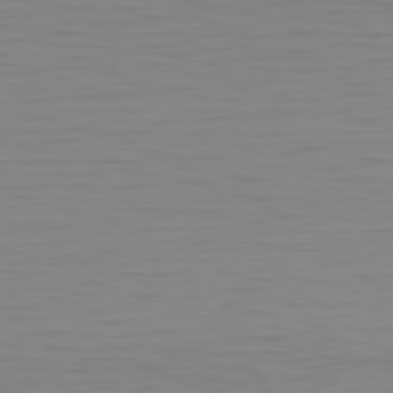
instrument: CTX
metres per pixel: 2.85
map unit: Hpe
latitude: 78.2901
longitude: -122.1956
